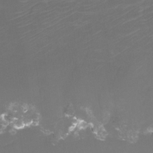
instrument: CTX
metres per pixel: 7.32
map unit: Htu
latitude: -12.9353
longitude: -46.8947
